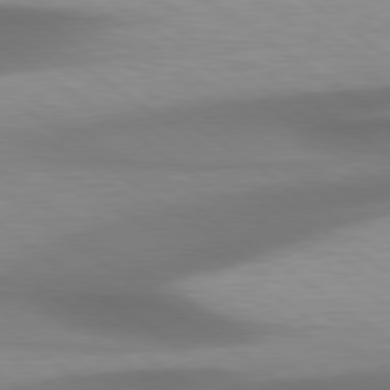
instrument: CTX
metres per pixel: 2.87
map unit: lApd
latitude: 79.2537
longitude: -134.2711
